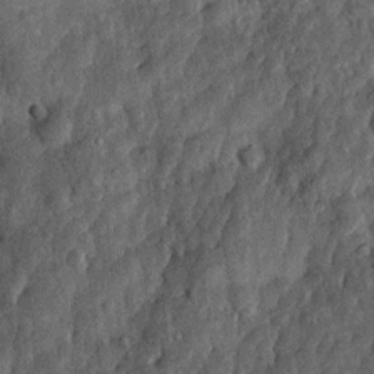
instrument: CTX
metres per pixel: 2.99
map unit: Nhu
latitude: 6.3278
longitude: -23.8772
